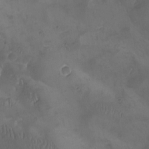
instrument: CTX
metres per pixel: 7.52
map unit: Ave
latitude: -7.6533
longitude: -122.1767
